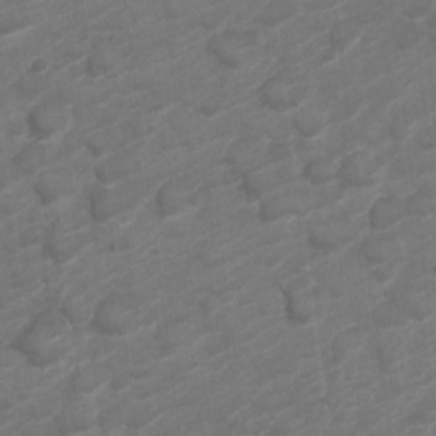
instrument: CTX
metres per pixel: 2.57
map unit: Nve
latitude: -19.6722
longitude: 107.7856
